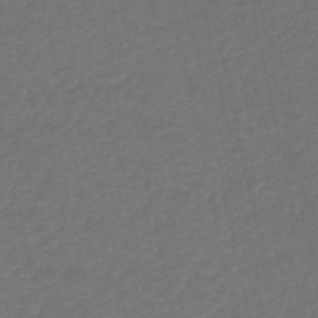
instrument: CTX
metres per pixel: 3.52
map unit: HNb
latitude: -53.1053
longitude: -51.1214
